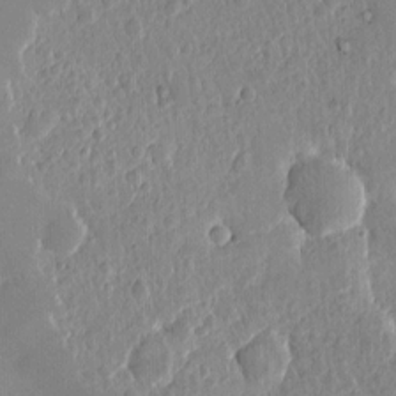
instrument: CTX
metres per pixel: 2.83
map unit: eHh
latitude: 4.3845
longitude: -68.7435
